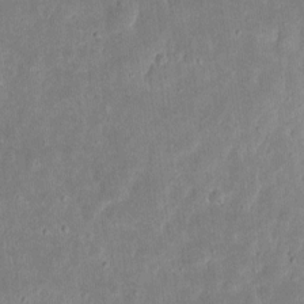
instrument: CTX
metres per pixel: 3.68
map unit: eHh
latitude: 9.7828
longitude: -72.5168
